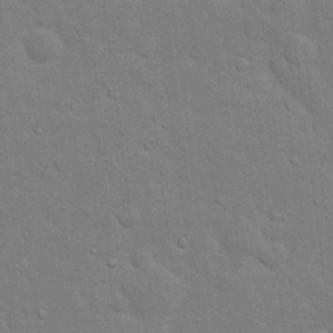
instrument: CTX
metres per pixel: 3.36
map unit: eHh
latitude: 19.5560
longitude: -62.3279
